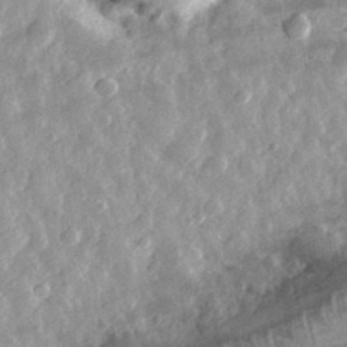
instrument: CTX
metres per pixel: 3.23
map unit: eHh
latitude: 32.1956
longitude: -78.8758
